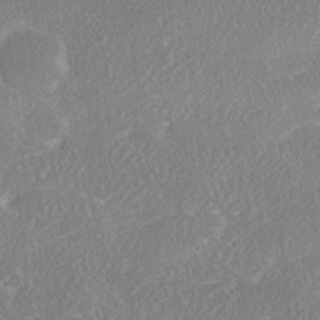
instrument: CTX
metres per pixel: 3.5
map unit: Ave
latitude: 17.9717
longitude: -137.3482
